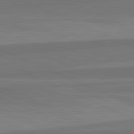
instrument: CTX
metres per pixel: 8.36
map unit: lApd
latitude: 82.6868
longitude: 157.8989
